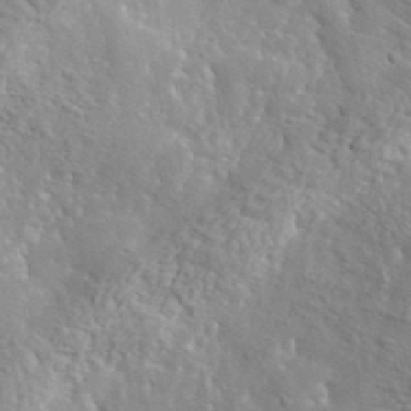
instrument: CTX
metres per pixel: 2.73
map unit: lHvf
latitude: 36.2901
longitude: -87.2915
